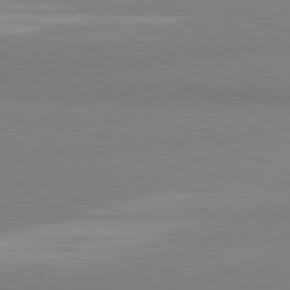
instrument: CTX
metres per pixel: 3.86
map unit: lApd
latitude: 81.4993
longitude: 177.3699
